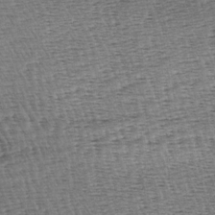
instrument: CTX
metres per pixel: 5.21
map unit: lAa
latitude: -3.3320
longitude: -122.8191
